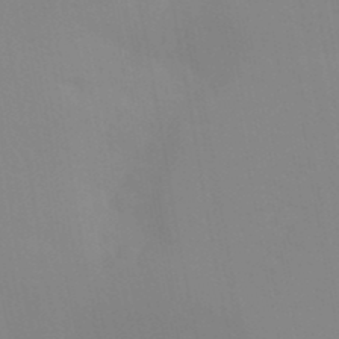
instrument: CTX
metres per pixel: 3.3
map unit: Aa
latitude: 32.2900
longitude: -145.7638
